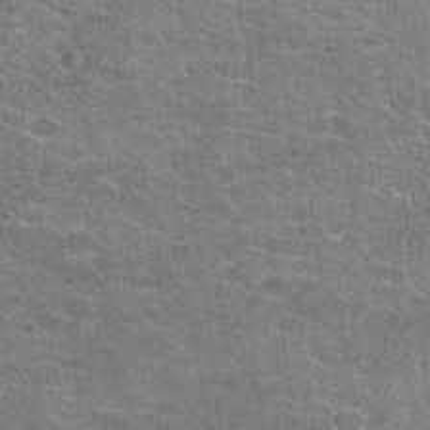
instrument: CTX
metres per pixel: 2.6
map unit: Hto
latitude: 20.9325
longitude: -42.9892
